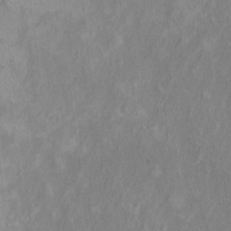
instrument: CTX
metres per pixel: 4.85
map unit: Ht
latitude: 9.4238
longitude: -39.4426
